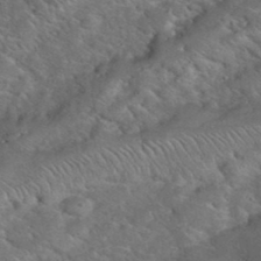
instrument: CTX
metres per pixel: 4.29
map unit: eHh
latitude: 38.4412
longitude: -64.8947
